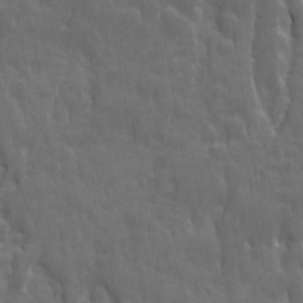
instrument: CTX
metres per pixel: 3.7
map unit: Ave
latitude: 12.2145
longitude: -104.4412
